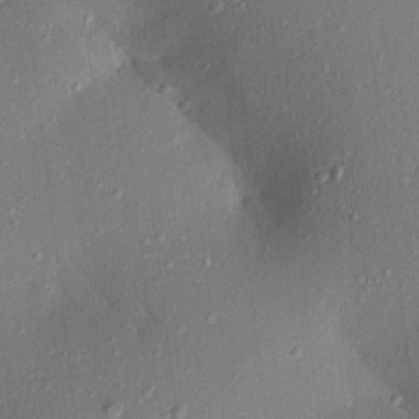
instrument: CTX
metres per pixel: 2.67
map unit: Aa
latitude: 19.6882
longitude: -147.4994
